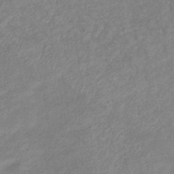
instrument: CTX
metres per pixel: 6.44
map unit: eHb
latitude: -40.4440
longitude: 78.2172
